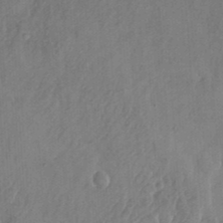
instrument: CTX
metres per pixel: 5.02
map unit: Nhu
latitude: -27.5966
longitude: -70.9891
